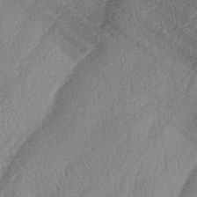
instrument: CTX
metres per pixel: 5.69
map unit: lAa
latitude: -4.5384
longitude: -130.2901
